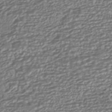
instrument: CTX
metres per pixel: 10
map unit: HNhu
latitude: -43.1431
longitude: 107.4455
